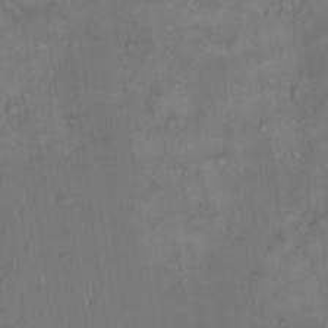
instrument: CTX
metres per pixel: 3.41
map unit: Hto
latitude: 9.9528
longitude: -60.2711
